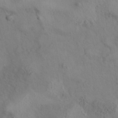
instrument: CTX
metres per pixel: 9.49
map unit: eAb
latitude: 35.1592
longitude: 110.1983
